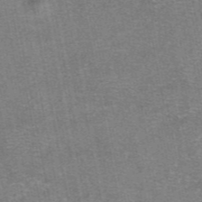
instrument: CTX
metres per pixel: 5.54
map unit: eAb
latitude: 47.5183
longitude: 103.9556
